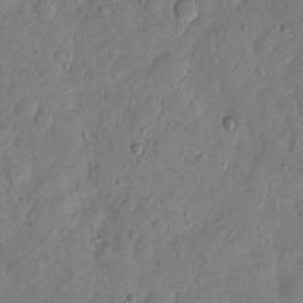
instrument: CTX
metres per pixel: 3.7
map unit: eHh
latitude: 5.9717
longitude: -71.6316
